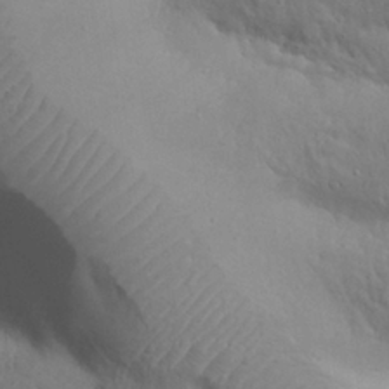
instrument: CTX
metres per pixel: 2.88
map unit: Nhu
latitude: 27.4049
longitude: -68.3467
